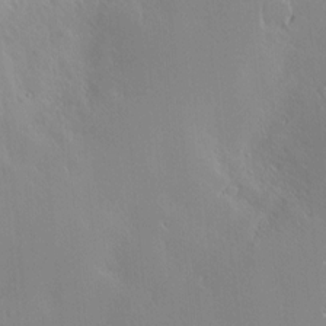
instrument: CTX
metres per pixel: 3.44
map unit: Nve
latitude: -9.9745
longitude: 173.8989
